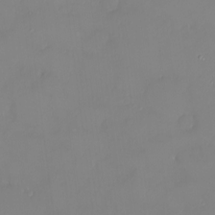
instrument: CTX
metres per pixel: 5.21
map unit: HNhu
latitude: 3.8205
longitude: 7.2754
